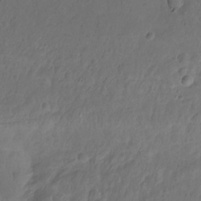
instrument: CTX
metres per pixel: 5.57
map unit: Hto
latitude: -12.4818
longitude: -39.6505
